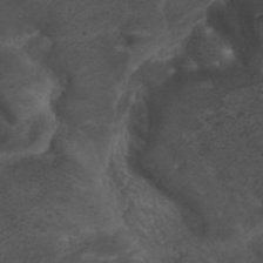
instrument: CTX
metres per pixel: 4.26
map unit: ANa
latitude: 42.1200
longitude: 33.0109
